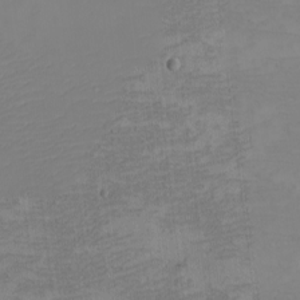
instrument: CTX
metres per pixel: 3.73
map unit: eHh
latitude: -5.0675
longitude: -83.6882
